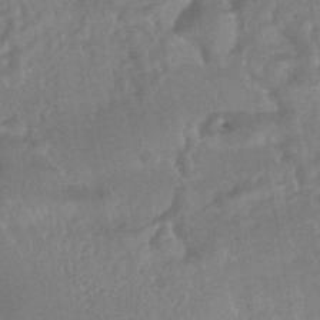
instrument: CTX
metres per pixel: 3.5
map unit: HNhu
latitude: -43.5399
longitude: 92.0283
